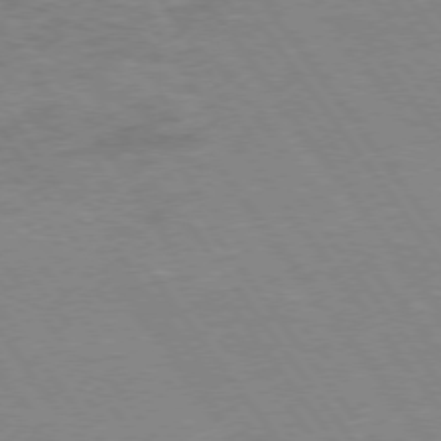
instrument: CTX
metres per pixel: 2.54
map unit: Hpe
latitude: 74.0633
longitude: -141.8961
